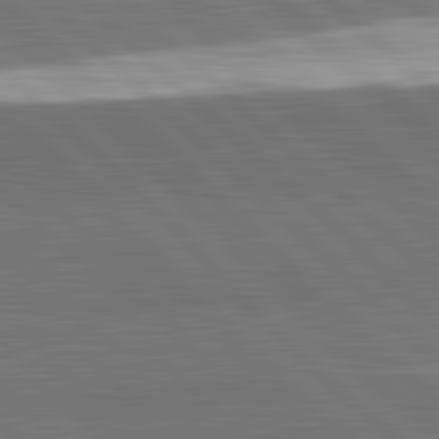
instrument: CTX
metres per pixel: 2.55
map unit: lApd
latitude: 82.3089
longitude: 162.6518
